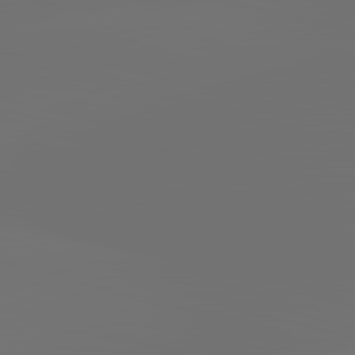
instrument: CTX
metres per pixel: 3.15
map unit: lApd
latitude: 83.4804
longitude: -131.4994
